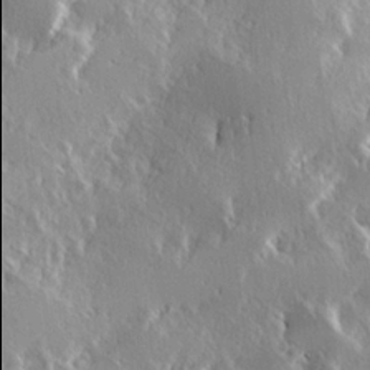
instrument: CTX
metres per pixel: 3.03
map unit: Hve
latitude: 23.7261
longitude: 146.0094
